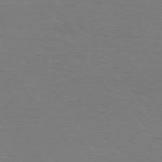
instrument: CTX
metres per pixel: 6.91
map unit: Hpe
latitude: 75.4049
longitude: -140.8758
